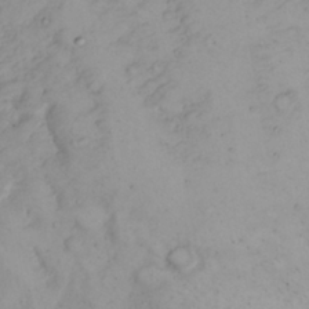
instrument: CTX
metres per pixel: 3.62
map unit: Nhu
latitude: 22.4979
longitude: -63.1403
